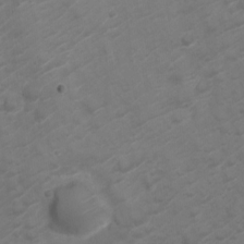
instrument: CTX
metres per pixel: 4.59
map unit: Nve
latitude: -20.3684
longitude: 106.2173
